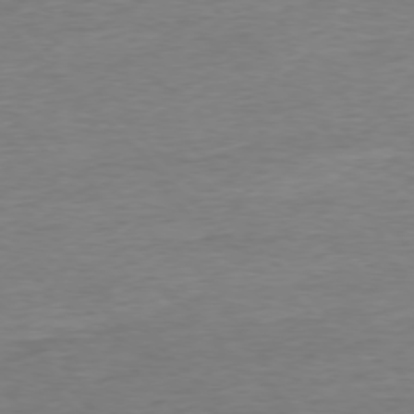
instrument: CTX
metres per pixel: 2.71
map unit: Ap
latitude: -77.0864
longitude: -97.6505
